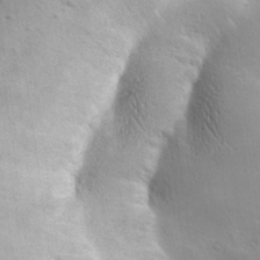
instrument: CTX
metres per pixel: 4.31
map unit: eHh
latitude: 30.3090
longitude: -69.3104
